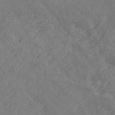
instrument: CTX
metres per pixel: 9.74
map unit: HNb
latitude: -46.1417
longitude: -47.7828
